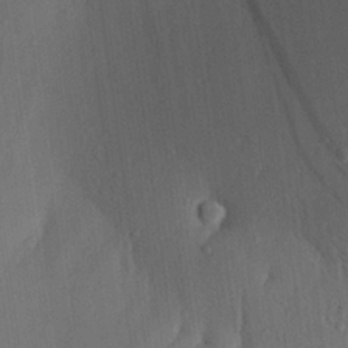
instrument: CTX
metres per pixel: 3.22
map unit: Aa
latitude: 26.9892
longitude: -136.5357
